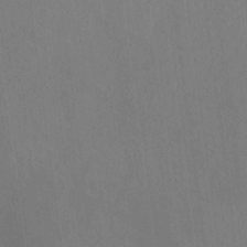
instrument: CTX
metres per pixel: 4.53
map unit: HNhu
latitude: -29.2754
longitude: 66.8030
